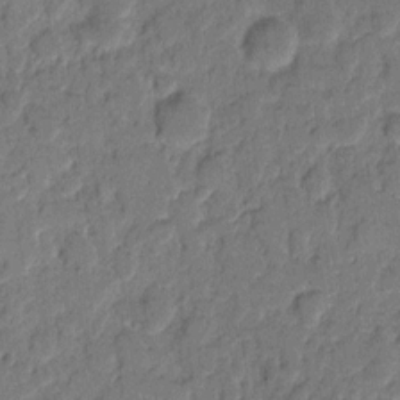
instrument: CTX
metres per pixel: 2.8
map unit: eHh
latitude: 9.5371
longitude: -65.2159
